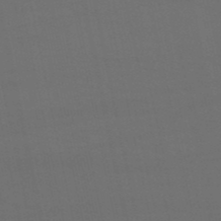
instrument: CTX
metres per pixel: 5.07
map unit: eHb
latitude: -50.6518
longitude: 70.5385
